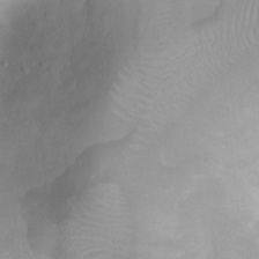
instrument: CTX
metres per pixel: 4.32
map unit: Ht
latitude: -1.0109
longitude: -18.8758
